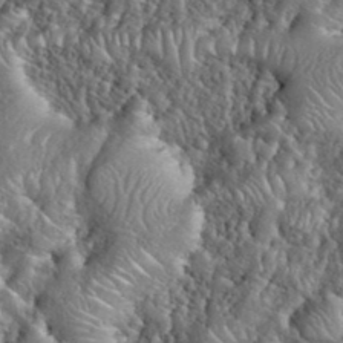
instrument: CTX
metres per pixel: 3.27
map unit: eHh
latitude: 39.9906
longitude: -57.2536
